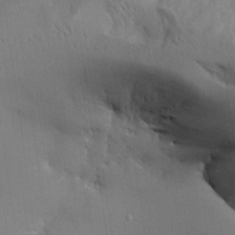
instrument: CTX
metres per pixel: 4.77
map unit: Aa
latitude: 25.8961
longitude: -127.8206
